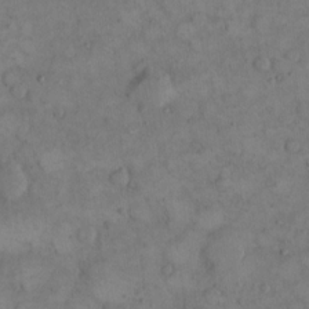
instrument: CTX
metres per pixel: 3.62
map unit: eHh
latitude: 14.4790
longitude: -67.6693
